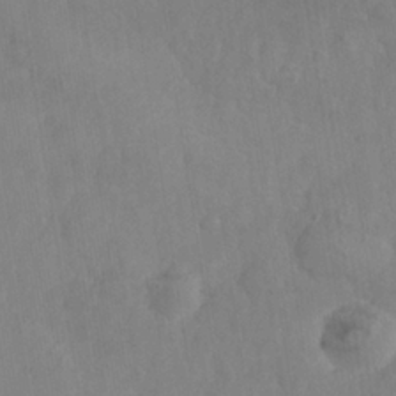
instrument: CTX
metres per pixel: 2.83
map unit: Nhe
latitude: -36.9352
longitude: -176.9513
